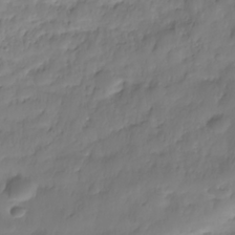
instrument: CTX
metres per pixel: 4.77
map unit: Nhe
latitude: -36.7841
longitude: -179.2348
